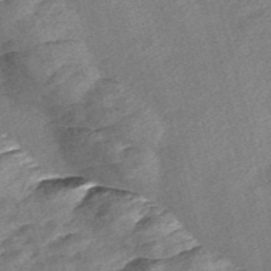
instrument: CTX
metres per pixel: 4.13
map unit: Nve
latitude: -57.3698
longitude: 57.6155
